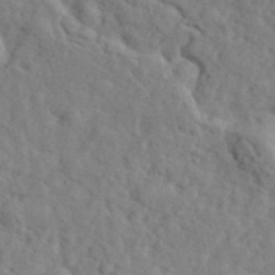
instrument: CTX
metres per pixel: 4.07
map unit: eHh
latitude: 36.1389
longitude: -78.6302
